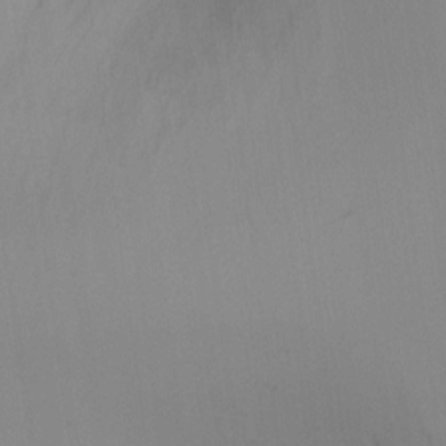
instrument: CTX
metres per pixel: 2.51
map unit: Ht
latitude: -9.5021
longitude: -31.0837
